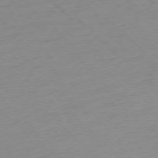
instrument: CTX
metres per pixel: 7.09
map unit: Ap
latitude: -76.8597
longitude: -63.1403
